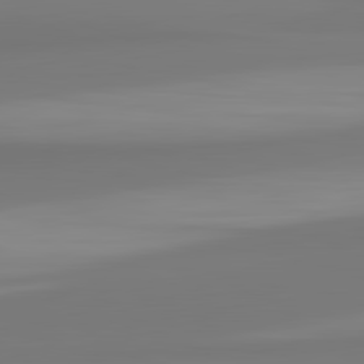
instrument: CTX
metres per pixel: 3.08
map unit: lApd
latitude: 82.6490
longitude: 172.3117
